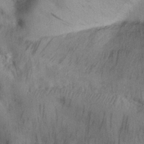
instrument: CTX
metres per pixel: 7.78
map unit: Nhu
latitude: 26.7246
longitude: -71.4804
